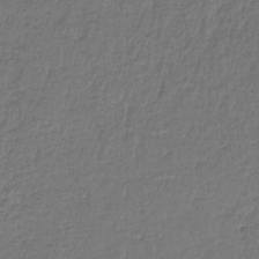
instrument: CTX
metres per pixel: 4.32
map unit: HNb
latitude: -35.5588
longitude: 58.8407
